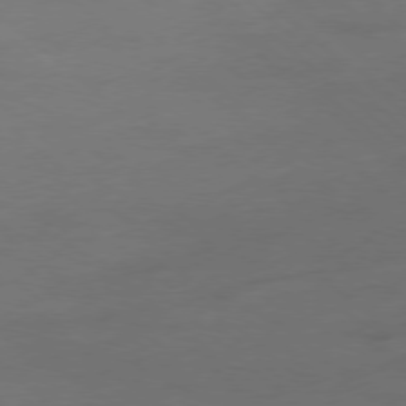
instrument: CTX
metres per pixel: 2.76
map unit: Ap
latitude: -78.5195
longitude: -57.4237
